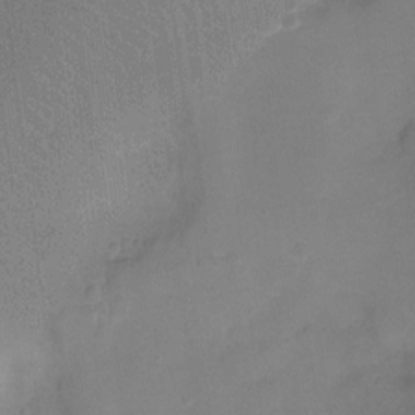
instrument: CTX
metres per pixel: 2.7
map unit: Ht
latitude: -5.5966
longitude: -19.6882
